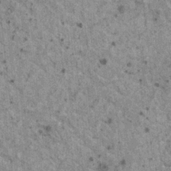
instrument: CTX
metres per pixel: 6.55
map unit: HNhu
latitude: 2.9891
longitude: 4.7841
